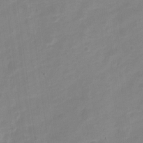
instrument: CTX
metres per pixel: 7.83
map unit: Nve
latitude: -21.1998
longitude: 107.5966
